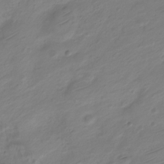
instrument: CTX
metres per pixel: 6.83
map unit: Nve
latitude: -19.1998
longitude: 106.8219
